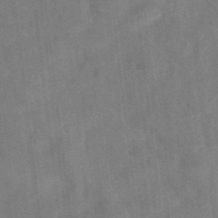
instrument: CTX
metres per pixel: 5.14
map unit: eAb
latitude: 34.6679
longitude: 109.7855
